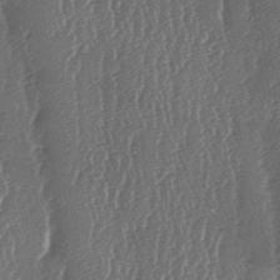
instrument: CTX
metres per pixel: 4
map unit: lAa
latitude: -6.9541
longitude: -129.6505
